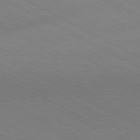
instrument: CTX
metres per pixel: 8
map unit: Hpe
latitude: -80.8597
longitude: 14.0094
